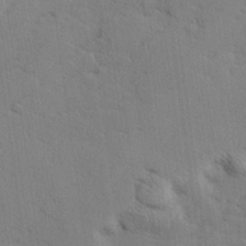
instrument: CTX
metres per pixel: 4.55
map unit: lHvf
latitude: 25.7827
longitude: 143.1998
